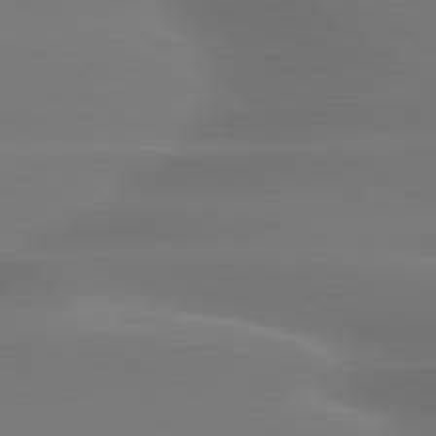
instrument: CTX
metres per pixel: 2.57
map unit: lApd
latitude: 79.8584
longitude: -135.2537
